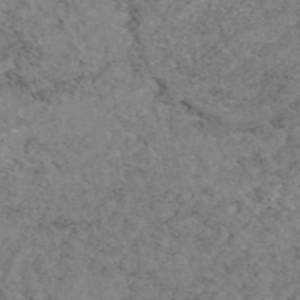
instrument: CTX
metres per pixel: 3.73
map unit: eAb
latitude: 47.3671
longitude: 115.4265
